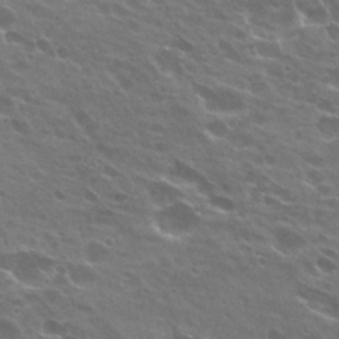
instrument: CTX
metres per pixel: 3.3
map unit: Hto
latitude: 24.8569
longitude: -37.4238
